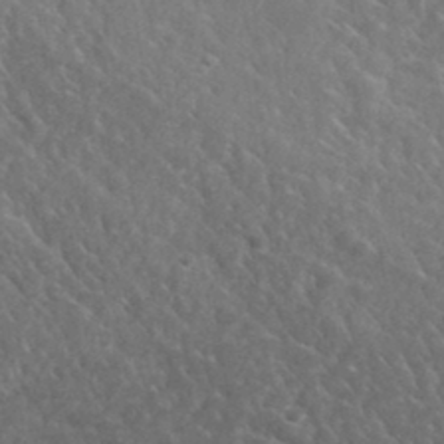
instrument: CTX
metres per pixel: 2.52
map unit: lHvf
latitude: 36.1767
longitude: -87.0836
